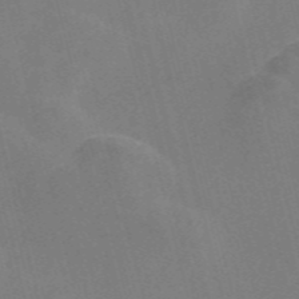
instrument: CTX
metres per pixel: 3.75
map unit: Nve
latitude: -57.6344
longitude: 54.7274
